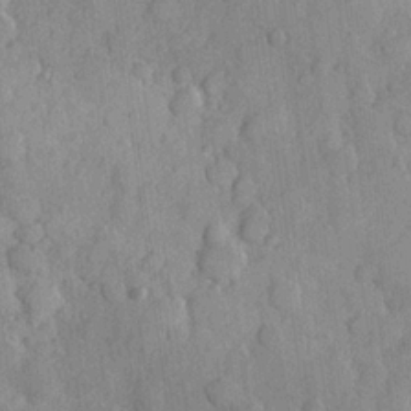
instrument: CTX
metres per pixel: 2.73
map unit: Hve
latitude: 23.5749
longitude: 148.1228
